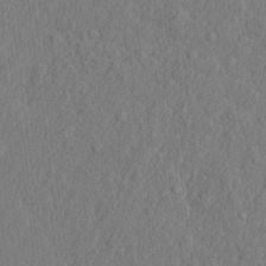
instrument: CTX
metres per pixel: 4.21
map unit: lHvf
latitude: 22.2522
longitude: 142.4251
